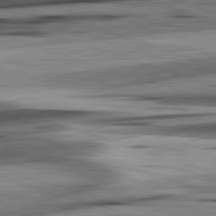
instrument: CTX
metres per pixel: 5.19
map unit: lApd
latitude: 82.7246
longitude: 160.4818
